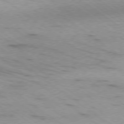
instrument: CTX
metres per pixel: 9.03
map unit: Ap
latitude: -79.0297
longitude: -99.3292
